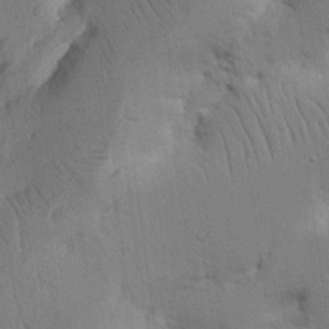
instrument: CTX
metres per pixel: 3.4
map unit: Nhu
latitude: 16.5546
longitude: -75.2159
